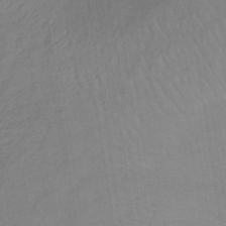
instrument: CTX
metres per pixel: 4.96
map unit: lHb
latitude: -36.8786
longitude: 69.2942
